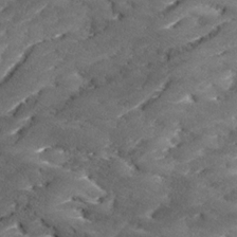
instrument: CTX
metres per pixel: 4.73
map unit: Ave
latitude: 17.7639
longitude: -136.3090
